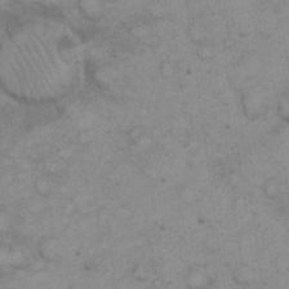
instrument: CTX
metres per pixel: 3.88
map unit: eHh
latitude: 21.7828
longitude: -59.3293
